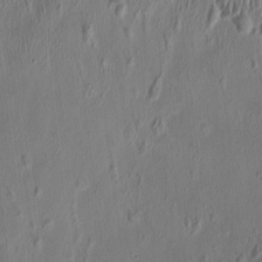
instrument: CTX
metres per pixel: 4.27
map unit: HNhu
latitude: 1.8772
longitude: -4.2522
